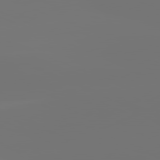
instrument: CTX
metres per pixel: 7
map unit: lApd
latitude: 81.7450
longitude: -153.5371
